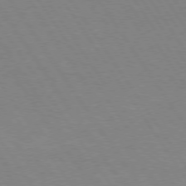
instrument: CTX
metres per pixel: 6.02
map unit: Hpe
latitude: 74.4223
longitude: -140.4223
